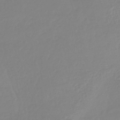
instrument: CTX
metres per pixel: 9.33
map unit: lHb
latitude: -38.0472
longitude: 68.2739
